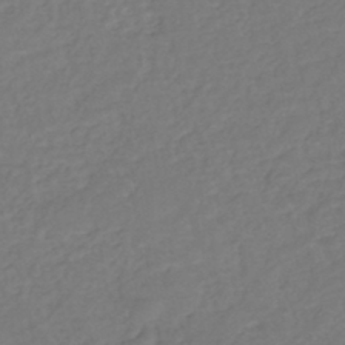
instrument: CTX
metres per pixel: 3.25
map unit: eHh
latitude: -44.0472
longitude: -29.6127
